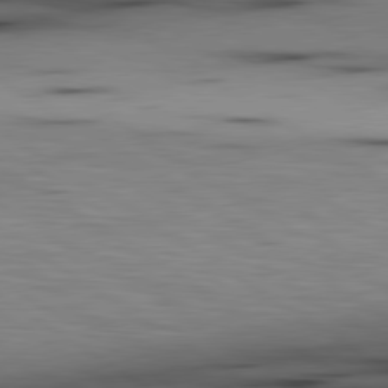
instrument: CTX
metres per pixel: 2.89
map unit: lApd
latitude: 80.0255
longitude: 161.1620
